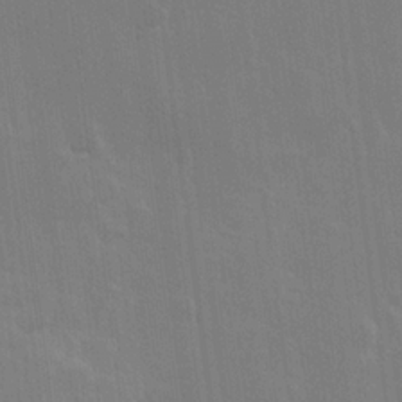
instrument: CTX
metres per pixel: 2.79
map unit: Hve
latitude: 22.8947
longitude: 146.9353
